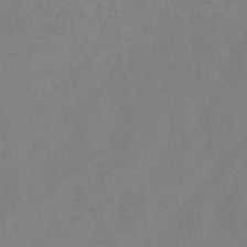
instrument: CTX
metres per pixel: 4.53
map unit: HNb
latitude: -44.8786
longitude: -39.3859
